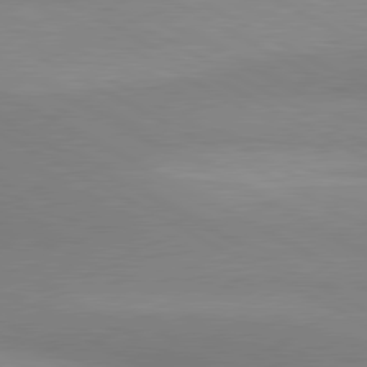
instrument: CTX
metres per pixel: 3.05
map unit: lApd
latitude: 80.4979
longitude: 127.3887
